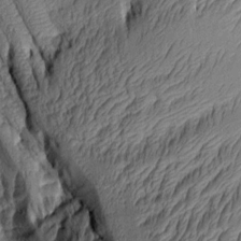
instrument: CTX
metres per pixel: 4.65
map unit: Aa
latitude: 8.3278
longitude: -128.5923
